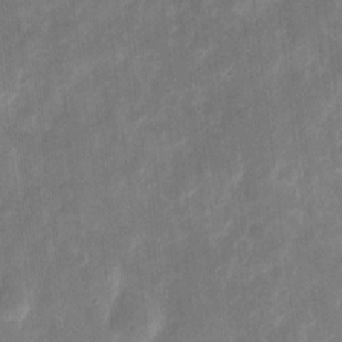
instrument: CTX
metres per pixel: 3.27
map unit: eHh
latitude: 8.4979
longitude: -71.8394
